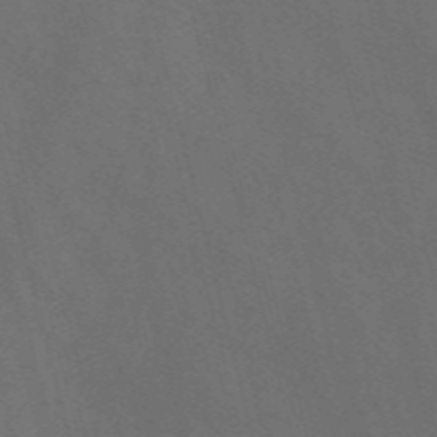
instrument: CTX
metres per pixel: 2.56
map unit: Nve
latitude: -57.8422
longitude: 64.7652
